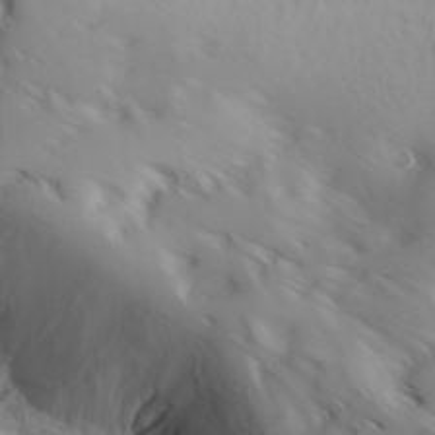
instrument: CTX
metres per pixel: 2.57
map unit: Hve
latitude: 32.2334
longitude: 149.0298
